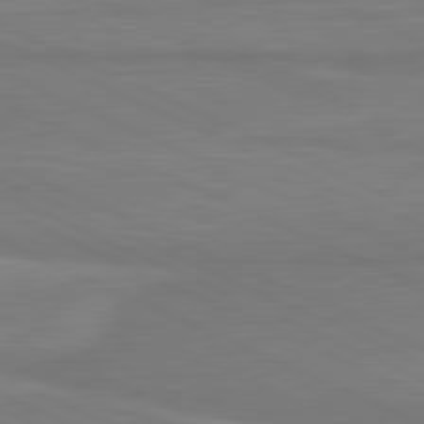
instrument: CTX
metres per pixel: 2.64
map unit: lApd
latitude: 81.5938
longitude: 170.0283
